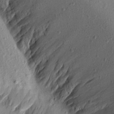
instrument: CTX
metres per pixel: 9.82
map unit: Aa
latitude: 16.8002
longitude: -146.8191
